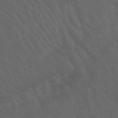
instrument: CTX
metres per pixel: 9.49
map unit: lHb
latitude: -47.5588
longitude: 70.3684
